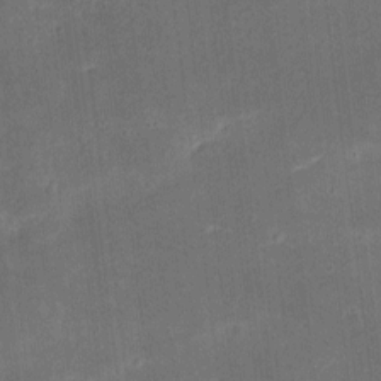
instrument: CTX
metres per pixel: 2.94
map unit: eHh
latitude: 8.4601
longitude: -73.2726
